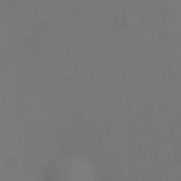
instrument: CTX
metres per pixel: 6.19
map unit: eHh
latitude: -23.7667
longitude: 15.2187
